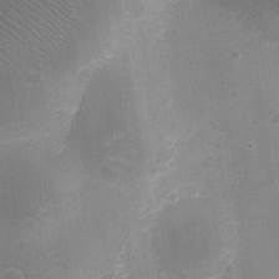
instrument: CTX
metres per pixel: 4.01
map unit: Ht
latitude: -5.8611
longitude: -29.3859
